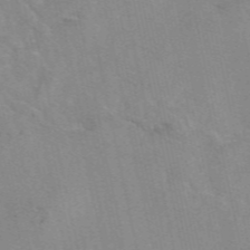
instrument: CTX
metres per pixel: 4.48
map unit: eAb
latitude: 49.5560
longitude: 104.3495
